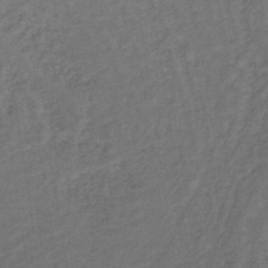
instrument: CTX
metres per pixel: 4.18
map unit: lHb
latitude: -33.1054
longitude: 65.0865
